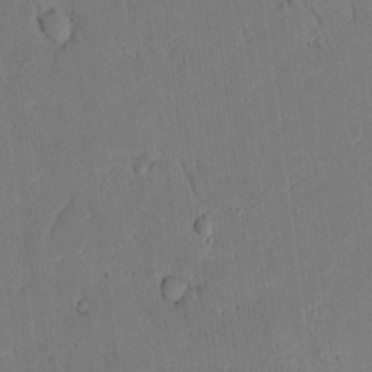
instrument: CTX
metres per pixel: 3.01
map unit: lAvf
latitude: 9.3671
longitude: 167.9556
